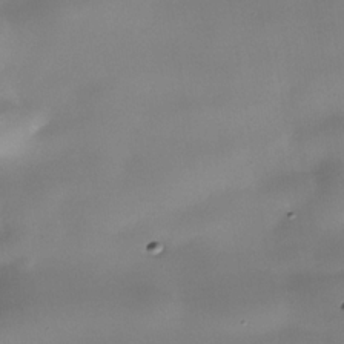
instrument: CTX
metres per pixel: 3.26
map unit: Nhe
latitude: -36.3873
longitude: -90.6113
